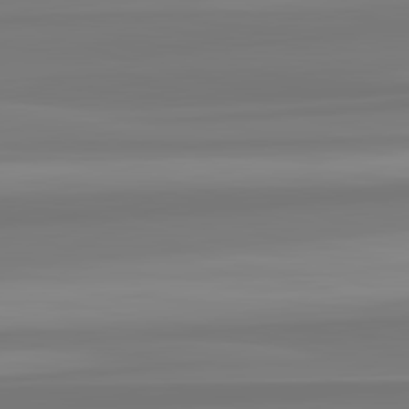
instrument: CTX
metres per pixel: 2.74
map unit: lApd
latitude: 82.7813
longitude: 172.6329
